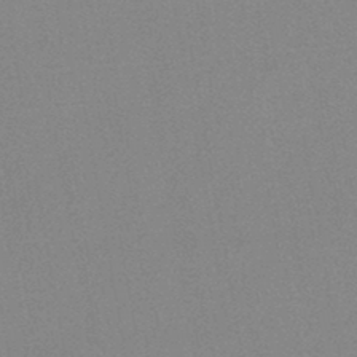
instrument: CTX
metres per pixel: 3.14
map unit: HNb
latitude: -44.9542
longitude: -40.2711
